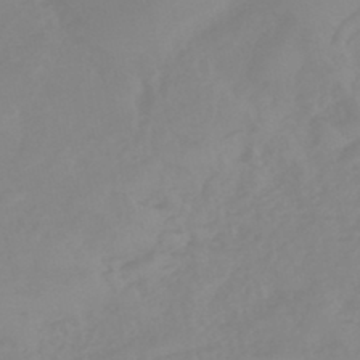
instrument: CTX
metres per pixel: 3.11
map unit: eHb
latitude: -45.0486
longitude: 84.5006
